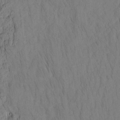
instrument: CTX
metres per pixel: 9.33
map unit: Nhu
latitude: -4.6707
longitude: -151.4615
